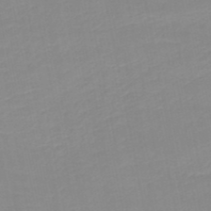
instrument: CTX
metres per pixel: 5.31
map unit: HNb
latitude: -49.7100
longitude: -47.8584
